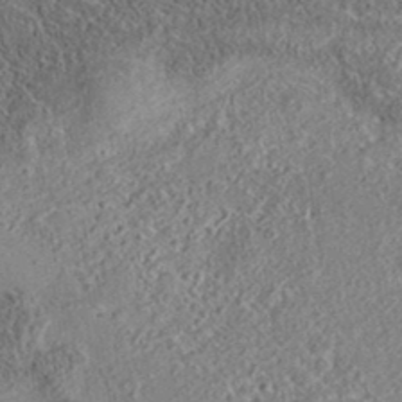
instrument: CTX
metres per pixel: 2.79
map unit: eAb
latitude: 35.9717
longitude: 108.3873
